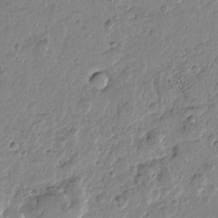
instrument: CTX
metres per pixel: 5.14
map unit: Htu
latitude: -0.1606
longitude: -177.5938
